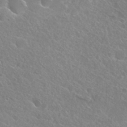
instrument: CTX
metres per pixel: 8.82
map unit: Hto
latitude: 25.4615
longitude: -38.0822
